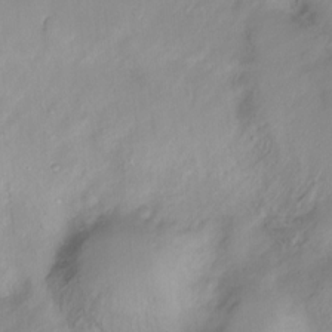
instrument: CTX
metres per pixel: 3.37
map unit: Ht
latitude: -16.3496
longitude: -44.4223
